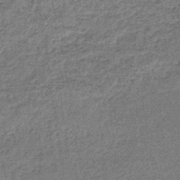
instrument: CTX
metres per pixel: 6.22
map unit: lHb
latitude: -44.5007
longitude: 66.8030
